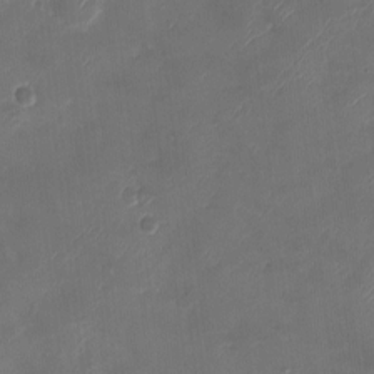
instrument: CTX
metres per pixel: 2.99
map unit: Ht
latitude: -2.8974
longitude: -20.2523
